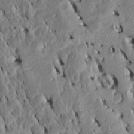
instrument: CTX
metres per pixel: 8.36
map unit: Htu
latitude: -7.9556
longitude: 145.4832
